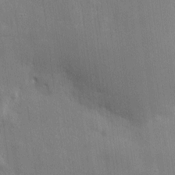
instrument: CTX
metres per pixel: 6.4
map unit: eHh
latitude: 7.4048
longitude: -72.3846
